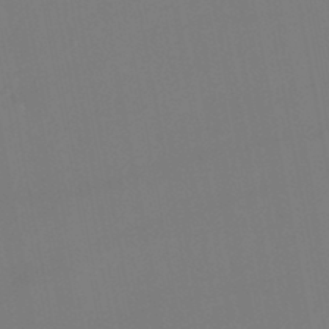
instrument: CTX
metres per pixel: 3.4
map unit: lHb
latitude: -46.2928
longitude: 75.3888
